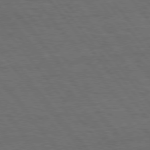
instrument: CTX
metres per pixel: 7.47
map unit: Hpe
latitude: 75.3104
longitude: -137.1781
